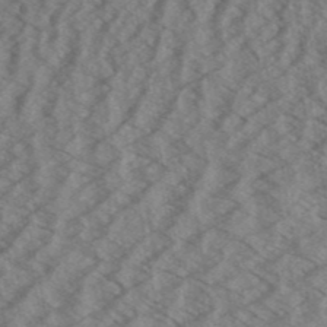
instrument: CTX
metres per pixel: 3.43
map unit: Aa
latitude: 32.4223
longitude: -139.1403
